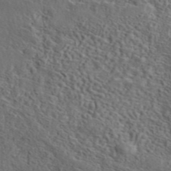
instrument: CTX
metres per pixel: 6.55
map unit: eAb
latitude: 43.7450
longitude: 112.6330
